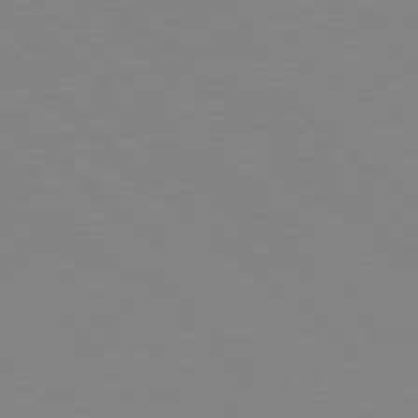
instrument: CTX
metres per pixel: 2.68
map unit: Hpe
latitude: 78.5924
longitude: -164.6679
